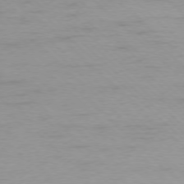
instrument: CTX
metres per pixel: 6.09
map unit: Ap
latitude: -77.2754
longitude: -91.4993
